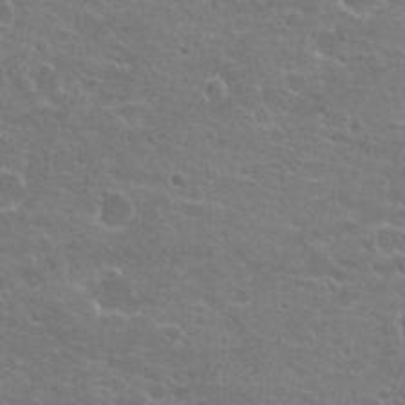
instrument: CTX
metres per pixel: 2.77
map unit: Hto
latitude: 22.0255
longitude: -43.6883
